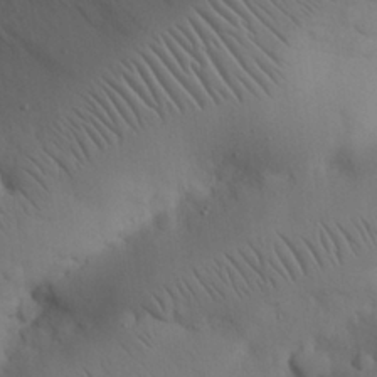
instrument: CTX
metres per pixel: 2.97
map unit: Nhu
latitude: 25.8961
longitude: -72.4790
